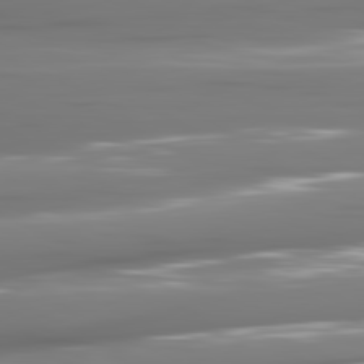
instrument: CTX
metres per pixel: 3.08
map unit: lApd
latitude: 81.2537
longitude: -141.4804
